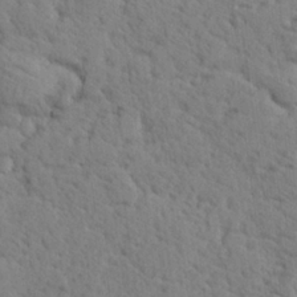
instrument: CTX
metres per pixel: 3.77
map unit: lHvf
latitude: 25.1025
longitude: 143.2942
